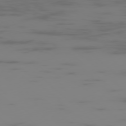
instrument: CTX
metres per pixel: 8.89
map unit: Ap
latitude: -77.9745
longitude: -63.3860
